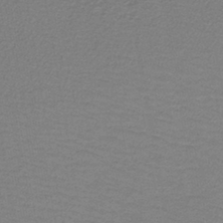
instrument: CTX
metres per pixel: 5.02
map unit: lHb
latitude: -40.4818
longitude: 53.6155
